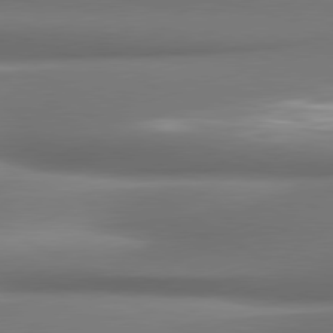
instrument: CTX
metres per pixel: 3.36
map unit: lApd
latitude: 80.0633
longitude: 178.9352
